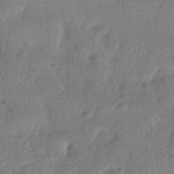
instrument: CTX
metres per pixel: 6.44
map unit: HNhu
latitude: -40.9919
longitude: 98.4062
